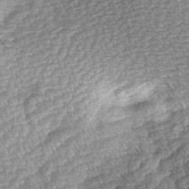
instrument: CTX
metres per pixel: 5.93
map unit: Hve
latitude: 3.2537
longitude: -121.4427
